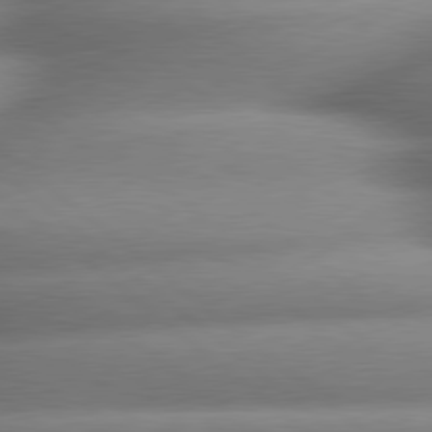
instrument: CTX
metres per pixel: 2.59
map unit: lApd
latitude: 79.7450
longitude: -163.6316
